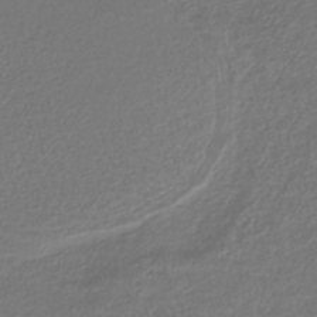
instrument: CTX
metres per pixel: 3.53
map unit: lHb
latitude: -42.1227
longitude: 72.1606
